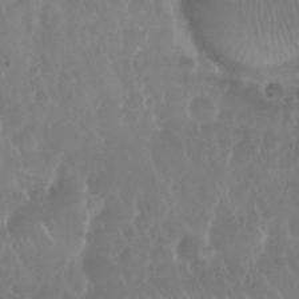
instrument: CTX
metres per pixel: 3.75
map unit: Nhu
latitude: 29.5749
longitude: -56.7813
